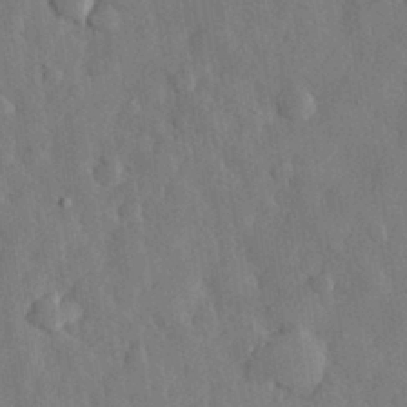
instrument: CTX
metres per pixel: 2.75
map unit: eHh
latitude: 29.9150
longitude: -76.5545
